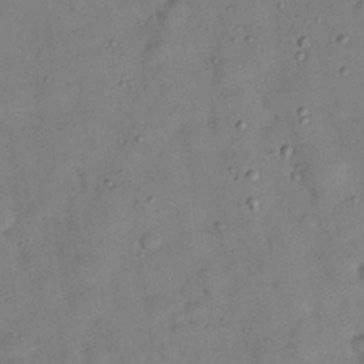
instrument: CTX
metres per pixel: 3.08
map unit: Nhu
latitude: 25.9150
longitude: -73.4238
